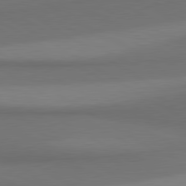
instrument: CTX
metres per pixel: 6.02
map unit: lApd
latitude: 80.8191
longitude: 160.0094
